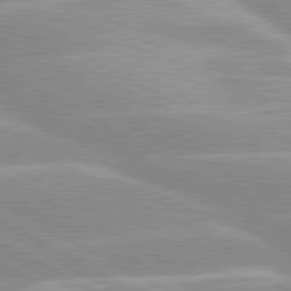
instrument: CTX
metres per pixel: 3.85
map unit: lApd
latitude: 80.2145
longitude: -124.5734
